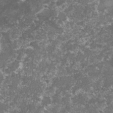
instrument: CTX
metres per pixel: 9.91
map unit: lHvf
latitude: -16.2362
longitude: -99.4615
